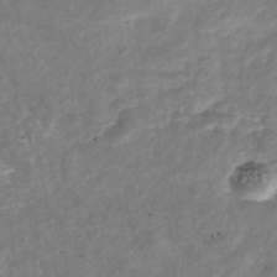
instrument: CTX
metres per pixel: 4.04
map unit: Nhu
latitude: -39.6344
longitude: -81.1970
